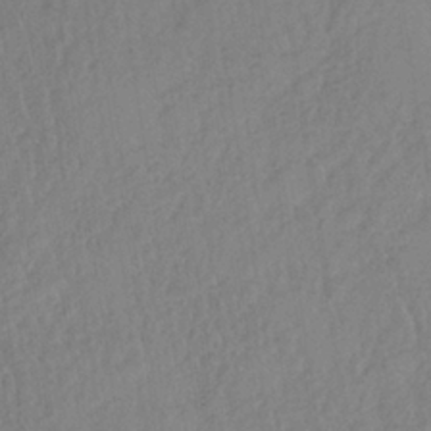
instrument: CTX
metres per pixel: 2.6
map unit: HNb
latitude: -34.2739
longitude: 63.8611
